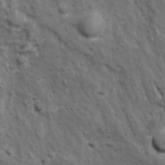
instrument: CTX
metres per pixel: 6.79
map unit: Ave
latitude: 17.2915
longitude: -132.7246
